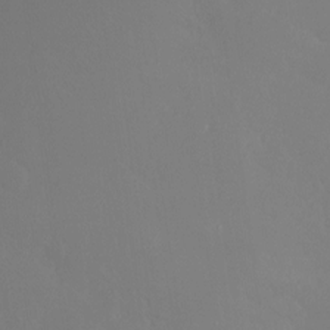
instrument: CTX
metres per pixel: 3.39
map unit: Ht
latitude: -9.6533
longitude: -45.7260
